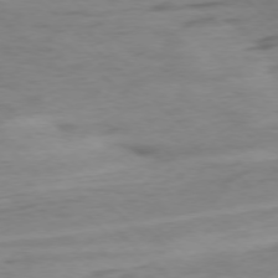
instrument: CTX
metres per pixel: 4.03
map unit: Ap
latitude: -76.6707
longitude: -77.0458
